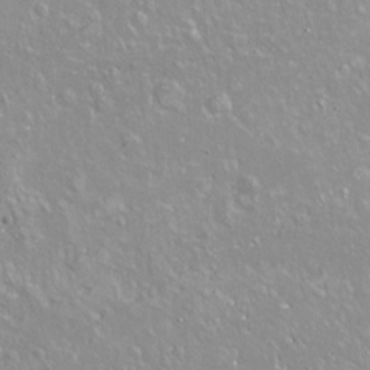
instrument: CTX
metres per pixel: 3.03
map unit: Hto
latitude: -7.5588
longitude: -46.2523
